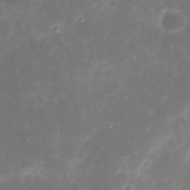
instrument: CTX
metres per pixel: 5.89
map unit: Nhu
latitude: 23.1592
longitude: -62.1578
